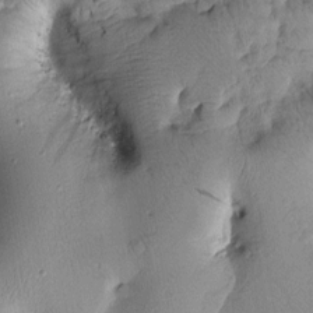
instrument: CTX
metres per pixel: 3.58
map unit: Htu
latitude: 1.5560
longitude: 175.8233
